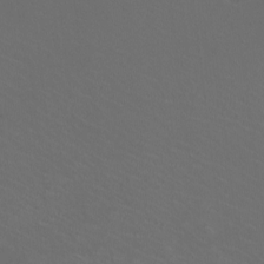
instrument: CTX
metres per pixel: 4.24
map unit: HNhu
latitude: 1.0269
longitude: -1.7260
